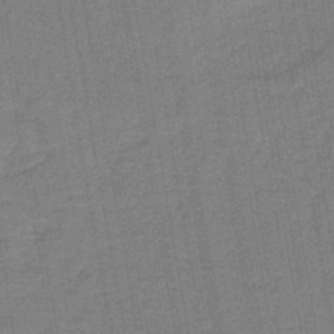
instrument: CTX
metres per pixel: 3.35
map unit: lHb
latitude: -42.9163
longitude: 63.0297
